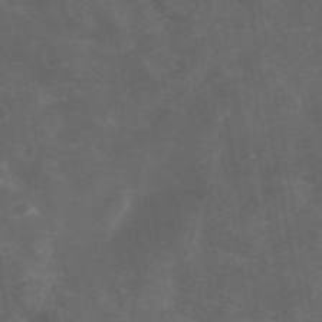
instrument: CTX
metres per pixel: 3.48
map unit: eAb
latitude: 46.3657
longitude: 126.0094
